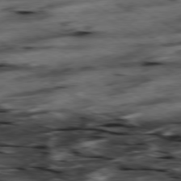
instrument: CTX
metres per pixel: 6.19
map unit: Hpe
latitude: -79.3131
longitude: -20.5357
